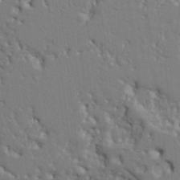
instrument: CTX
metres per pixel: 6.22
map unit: Ht
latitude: 9.3293
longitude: -76.9891
